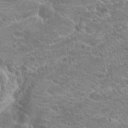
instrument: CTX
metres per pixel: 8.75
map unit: Hto
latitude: 22.3278
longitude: -39.0269
